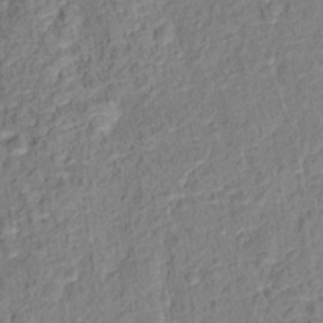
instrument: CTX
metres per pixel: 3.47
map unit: Hto
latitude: 13.1592
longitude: -38.4790
